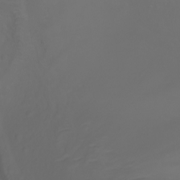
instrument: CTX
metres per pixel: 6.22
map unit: Ht
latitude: -3.3509
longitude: -61.4993
